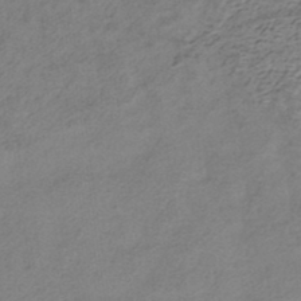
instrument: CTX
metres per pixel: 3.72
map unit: HNhu
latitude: -40.3684
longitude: 104.3684
